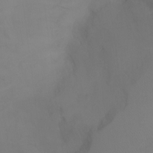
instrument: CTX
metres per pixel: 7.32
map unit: Ht
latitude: -7.3698
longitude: -29.4426
